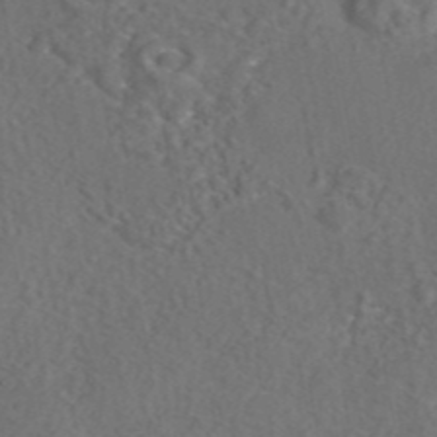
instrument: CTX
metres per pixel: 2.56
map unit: eAb
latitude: 43.0459
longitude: 104.9541
